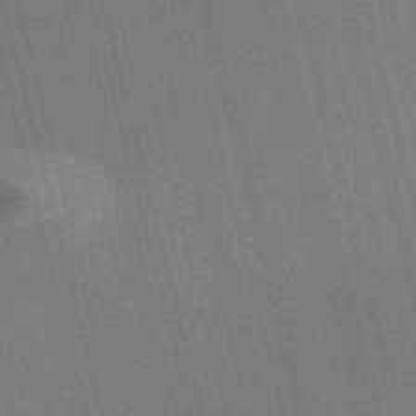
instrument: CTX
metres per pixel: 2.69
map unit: Nve
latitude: -58.0849
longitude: 62.4251
